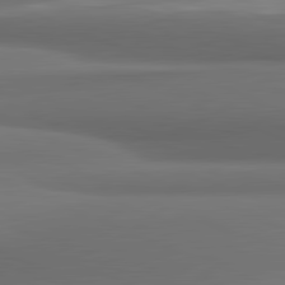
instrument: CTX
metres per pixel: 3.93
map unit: lApd
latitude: 81.8394
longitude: 170.8597
